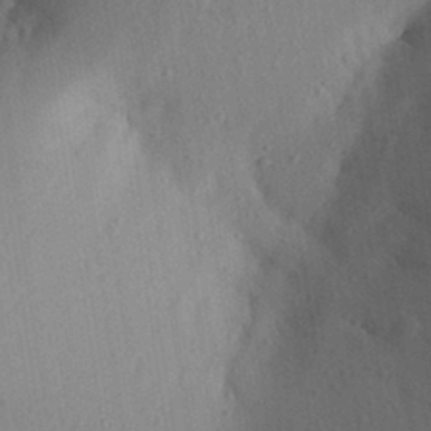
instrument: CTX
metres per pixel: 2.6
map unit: Aa
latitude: 27.0459
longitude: -148.0633
